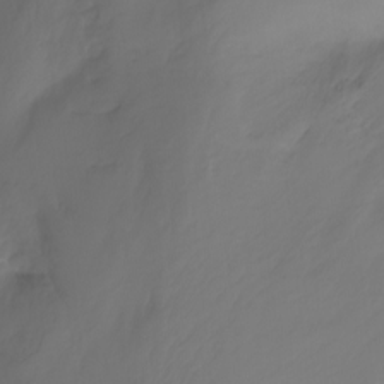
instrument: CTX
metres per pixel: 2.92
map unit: Nhu
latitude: -11.9745
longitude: -63.6694
